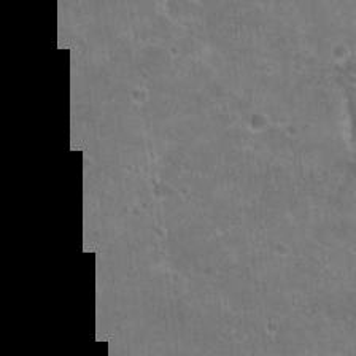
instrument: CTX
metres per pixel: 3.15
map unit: Hto
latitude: 20.9325
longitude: -43.3293
